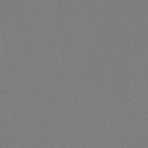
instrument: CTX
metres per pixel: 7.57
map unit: HNb
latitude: -45.9178
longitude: -40.0822
